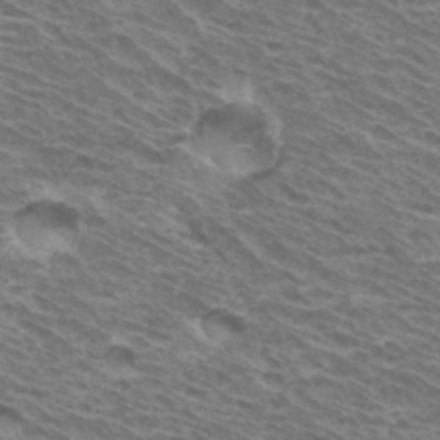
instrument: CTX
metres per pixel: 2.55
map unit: Hto
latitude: 33.1214
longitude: -41.0458
